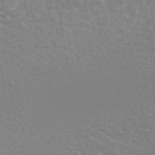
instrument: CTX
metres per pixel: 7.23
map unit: ANa
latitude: 44.8002
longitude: 27.5399
